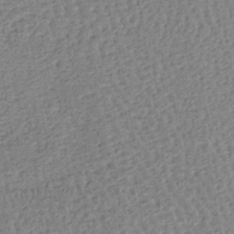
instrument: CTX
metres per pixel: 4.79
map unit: lHb
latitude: -40.0472
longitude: 62.7841
